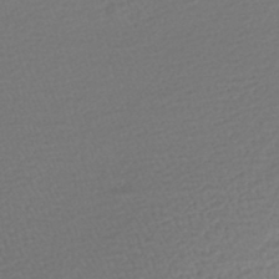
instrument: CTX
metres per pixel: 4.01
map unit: HNhu
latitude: -45.8611
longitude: 100.2172
